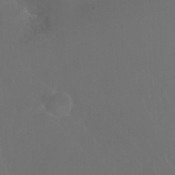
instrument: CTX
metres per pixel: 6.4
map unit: Nhu
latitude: 23.4993
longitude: -64.9136
